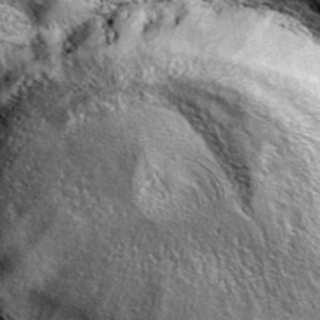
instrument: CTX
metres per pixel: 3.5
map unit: eAb
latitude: 38.5546
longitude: 109.7289
